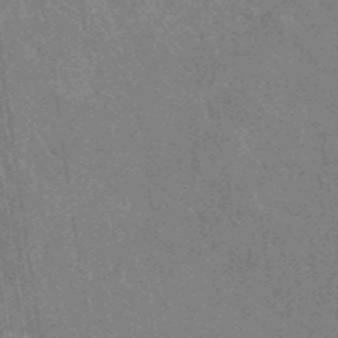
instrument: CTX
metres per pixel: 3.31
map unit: eHb
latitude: -44.0283
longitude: 89.0297
